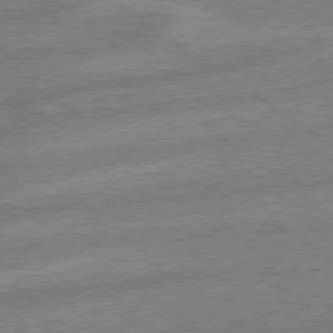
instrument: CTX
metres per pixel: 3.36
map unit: lApd
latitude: 79.0648
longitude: -164.9703
